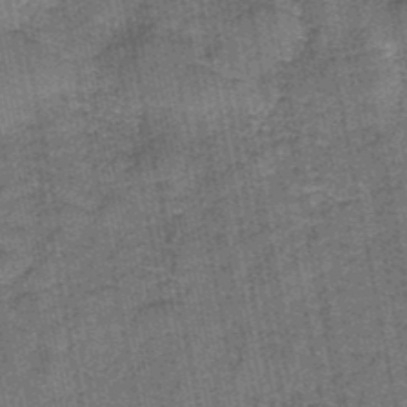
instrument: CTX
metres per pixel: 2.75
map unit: HNb
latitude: -36.0661
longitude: 51.4643
